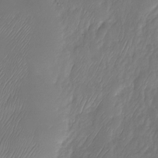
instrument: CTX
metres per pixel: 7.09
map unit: Nhu
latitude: -27.4832
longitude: -59.9339
